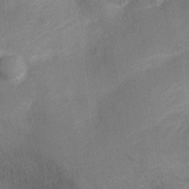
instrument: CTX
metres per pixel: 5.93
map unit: Nve
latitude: -19.3510
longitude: 108.9164
